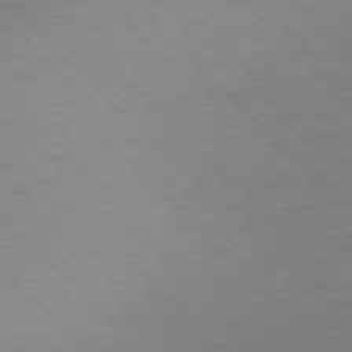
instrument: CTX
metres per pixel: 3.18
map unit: Ap
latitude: -76.7274
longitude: -94.7247
